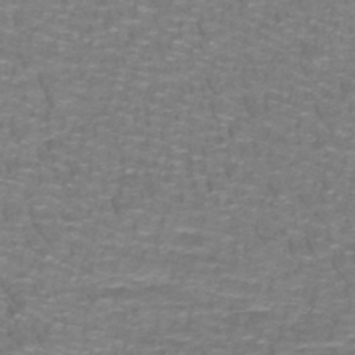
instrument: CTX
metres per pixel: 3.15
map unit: lHb
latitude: -41.8989
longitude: 55.6533
